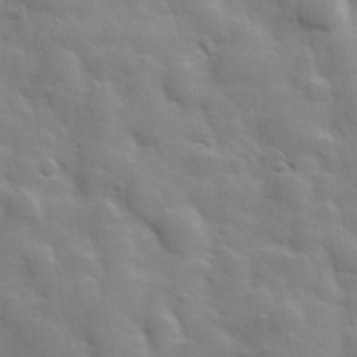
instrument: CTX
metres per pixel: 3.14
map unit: Hve
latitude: 31.1781
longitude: 150.5952
